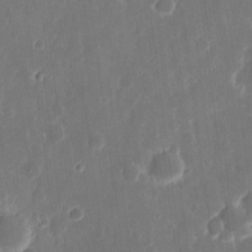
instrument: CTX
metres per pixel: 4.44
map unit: eHh
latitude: 12.4790
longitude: -73.0459
